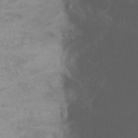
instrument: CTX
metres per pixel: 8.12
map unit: Ht
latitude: 2.2711
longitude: -34.4601
